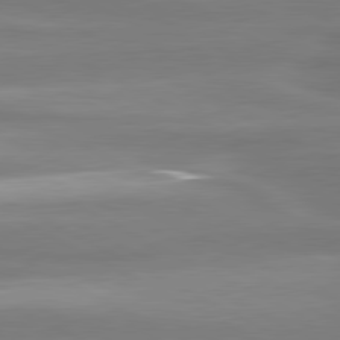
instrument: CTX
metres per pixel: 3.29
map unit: lApd
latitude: 80.8002
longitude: -135.9717
